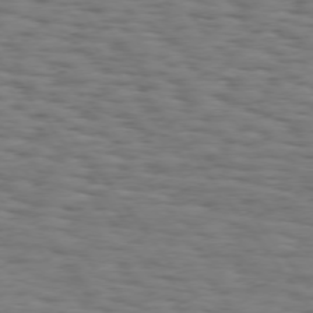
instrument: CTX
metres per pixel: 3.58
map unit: Hpe
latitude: 74.1956
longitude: -133.2348
